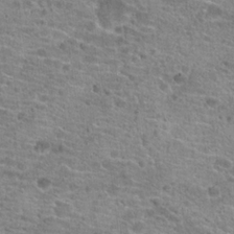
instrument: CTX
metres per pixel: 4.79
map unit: Hto
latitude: 20.9703
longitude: -42.2334
